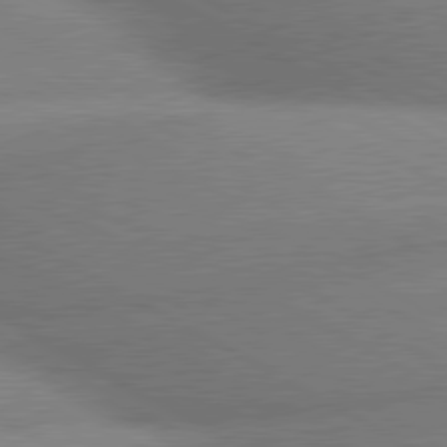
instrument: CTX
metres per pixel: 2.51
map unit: lApd
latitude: 80.2522
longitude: -163.8584
